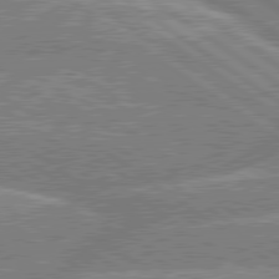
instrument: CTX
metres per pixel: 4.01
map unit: lApd
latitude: 79.6505
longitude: -156.9513
